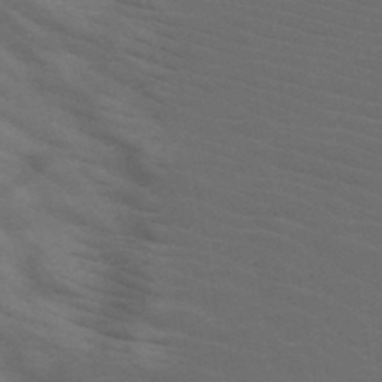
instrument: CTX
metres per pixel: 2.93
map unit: HNb
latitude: -49.7856
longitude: -46.3468
